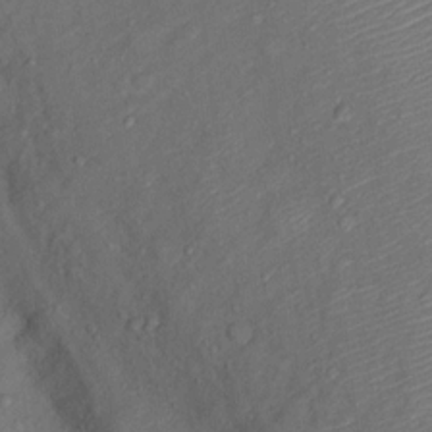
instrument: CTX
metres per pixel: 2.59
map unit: Ht
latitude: 12.8191
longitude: -39.4615
